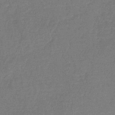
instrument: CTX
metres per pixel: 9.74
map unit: HNb
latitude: -34.7652
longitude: 59.6343
